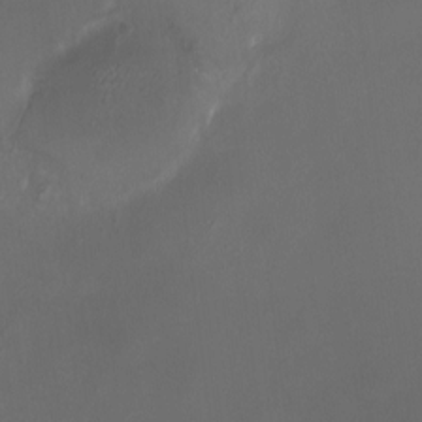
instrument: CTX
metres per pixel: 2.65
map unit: HNhu
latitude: 8.1011
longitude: 11.3510
